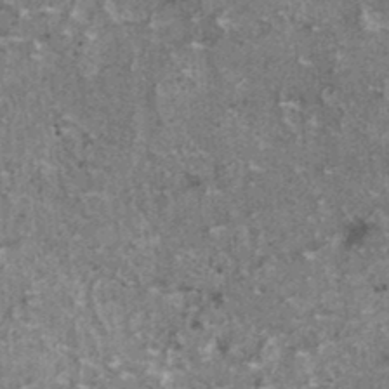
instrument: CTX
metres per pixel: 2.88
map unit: HNhu
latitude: 1.6316
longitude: 4.9541
